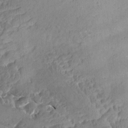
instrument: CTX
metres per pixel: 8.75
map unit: Aa
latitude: 12.8569
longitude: -140.6868
